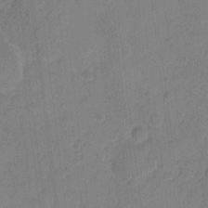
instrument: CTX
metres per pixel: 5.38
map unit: eHh
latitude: 10.1578
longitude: -65.8016
